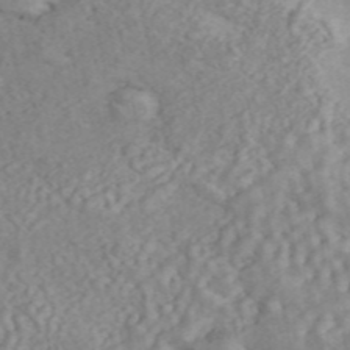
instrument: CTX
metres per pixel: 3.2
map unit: ANa
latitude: 45.8394
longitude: 24.1228
